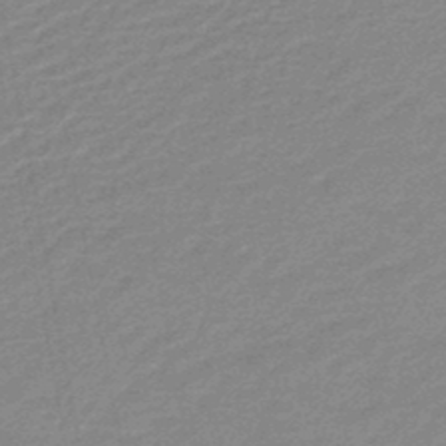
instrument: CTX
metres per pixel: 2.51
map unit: lHb
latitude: -46.6896
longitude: 58.0472
